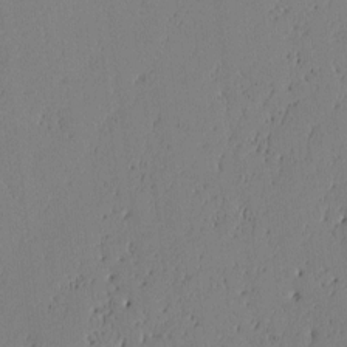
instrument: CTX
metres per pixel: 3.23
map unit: lAvf
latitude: -1.8045
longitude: -106.3656
